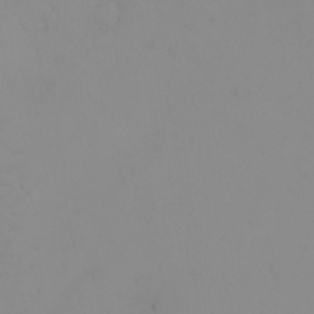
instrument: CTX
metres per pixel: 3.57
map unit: Nhu
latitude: -5.3320
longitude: -80.2900
